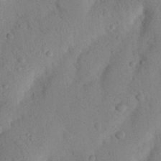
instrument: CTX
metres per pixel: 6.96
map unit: Nhu
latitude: 20.8758
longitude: -74.1767
